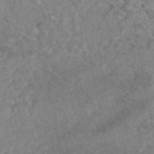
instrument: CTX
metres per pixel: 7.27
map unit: eAb
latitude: 47.4994
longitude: 112.9353
